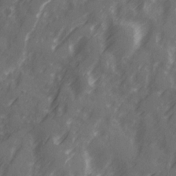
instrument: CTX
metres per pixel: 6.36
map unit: Ave
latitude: 20.3279
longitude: -131.6883
